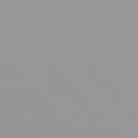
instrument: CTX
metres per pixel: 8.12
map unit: Hpe
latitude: 77.4615
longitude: -163.8206
